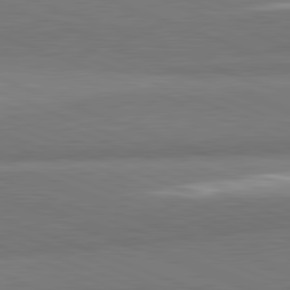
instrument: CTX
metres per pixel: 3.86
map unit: lApd
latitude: 82.1388
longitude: 160.0283
